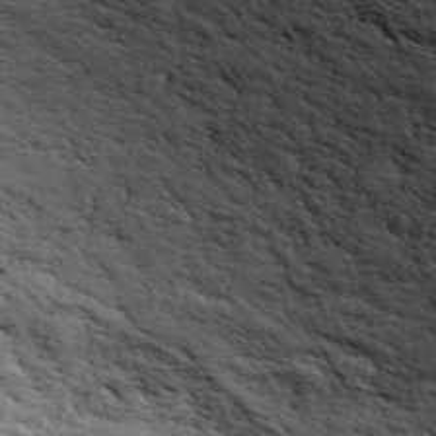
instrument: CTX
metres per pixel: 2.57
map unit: ANa
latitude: 43.1214
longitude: 48.2929
